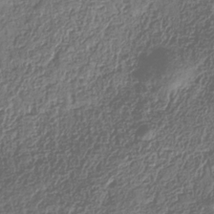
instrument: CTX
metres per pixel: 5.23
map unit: Hve
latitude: -33.9556
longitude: 89.0108
